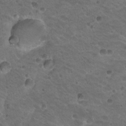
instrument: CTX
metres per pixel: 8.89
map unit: Hto
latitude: 19.9717
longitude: -32.9514
